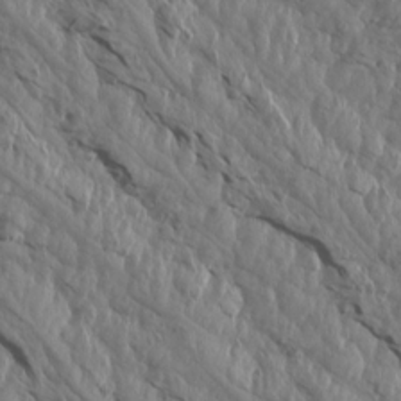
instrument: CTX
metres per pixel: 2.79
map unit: Aa
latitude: 14.7247
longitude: -142.8002
